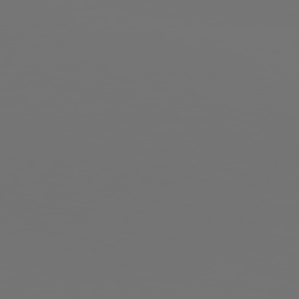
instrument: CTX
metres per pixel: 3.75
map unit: Hpe
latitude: 76.0822
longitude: -134.5923
